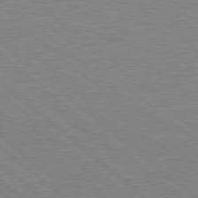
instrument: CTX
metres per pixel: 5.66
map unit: Hpe
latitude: 78.0633
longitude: -126.0444
